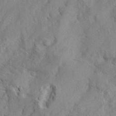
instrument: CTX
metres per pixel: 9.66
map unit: eHh
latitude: 36.7813
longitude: -137.3104
